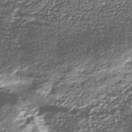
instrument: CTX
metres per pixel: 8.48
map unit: Nhu
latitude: -38.8786
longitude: -82.2333
